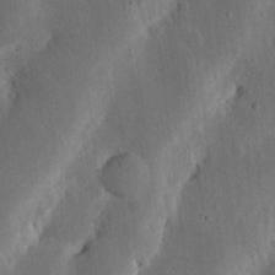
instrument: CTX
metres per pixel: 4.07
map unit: Nhu
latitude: 19.0647
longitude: -74.8758
